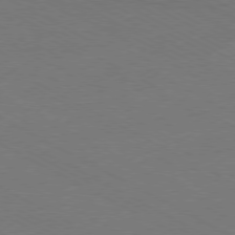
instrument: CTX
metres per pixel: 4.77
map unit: Ap
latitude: -79.7288
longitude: -82.3656
